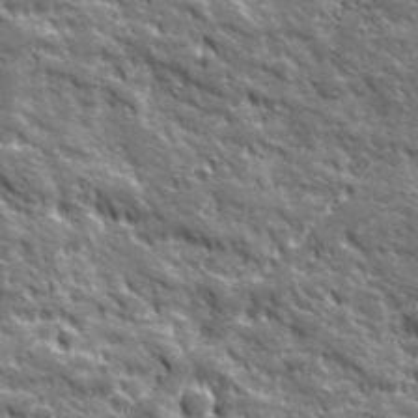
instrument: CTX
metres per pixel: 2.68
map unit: Ave
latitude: 20.0444
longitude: -135.0836
